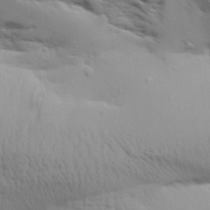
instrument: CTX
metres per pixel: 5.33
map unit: Aa
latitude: 29.0458
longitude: -134.4601
